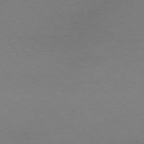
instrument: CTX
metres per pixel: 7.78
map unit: Ap
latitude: -76.4818
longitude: -76.8947
